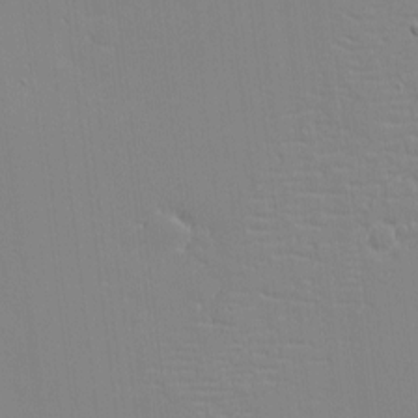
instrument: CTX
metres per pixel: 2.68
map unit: eHh
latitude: -3.4076
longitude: -80.4979
